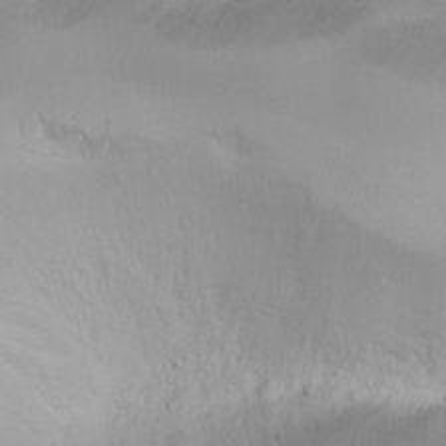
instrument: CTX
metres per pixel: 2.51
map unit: Nhu
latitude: -7.8422
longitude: -72.9325
